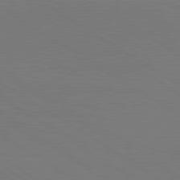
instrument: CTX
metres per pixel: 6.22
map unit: lApd
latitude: 79.9717
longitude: 162.5951
